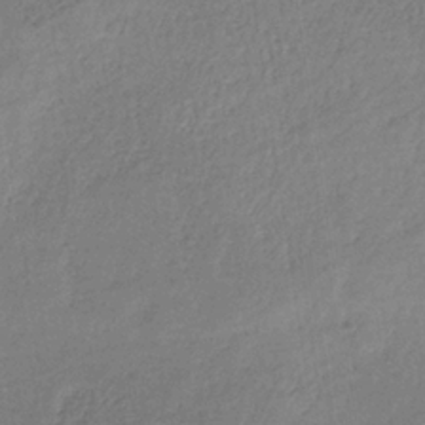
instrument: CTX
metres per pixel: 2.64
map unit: HNb
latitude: -33.8234
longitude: 54.2362
